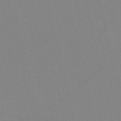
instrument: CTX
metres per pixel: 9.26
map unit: HNb
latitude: -55.5399
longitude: -41.5749
